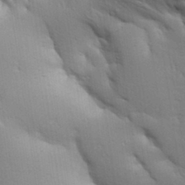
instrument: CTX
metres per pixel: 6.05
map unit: Aa
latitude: 32.7246
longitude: -144.9514
